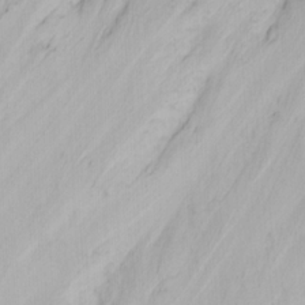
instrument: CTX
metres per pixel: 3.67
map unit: Nhu
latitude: 0.1955
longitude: -79.7072
